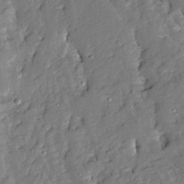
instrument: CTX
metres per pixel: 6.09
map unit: Ave
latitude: 13.3104
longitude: -134.6868
